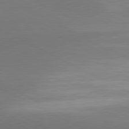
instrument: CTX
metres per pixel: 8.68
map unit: lApd
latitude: 81.0647
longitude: 135.0486
